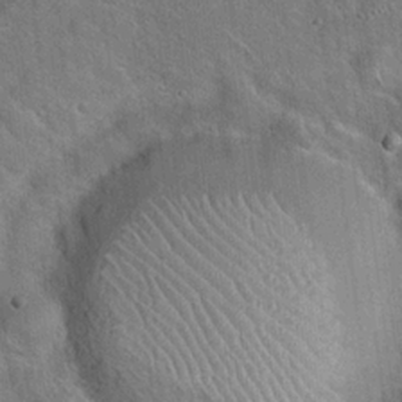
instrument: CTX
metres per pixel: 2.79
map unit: Hto
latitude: 19.9906
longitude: -51.5560
